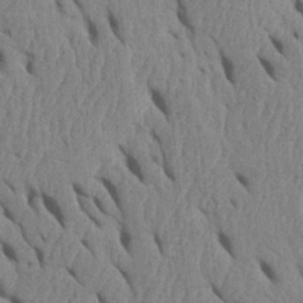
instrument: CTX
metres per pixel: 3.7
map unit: Htu
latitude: 1.8394
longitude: 148.8597
